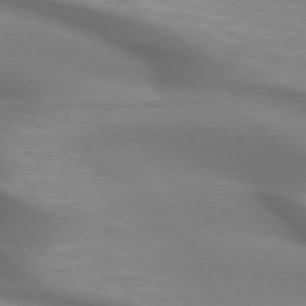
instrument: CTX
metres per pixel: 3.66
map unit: lApd
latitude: 73.0270
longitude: -52.7813
